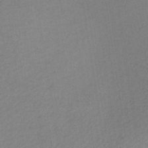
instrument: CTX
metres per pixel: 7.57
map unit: lHb
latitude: -36.5384
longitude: 68.7274
